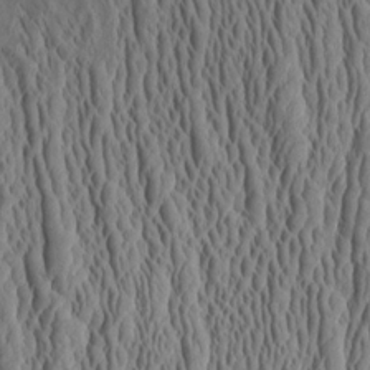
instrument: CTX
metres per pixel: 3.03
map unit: Aa
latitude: 9.6127
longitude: -129.7261
